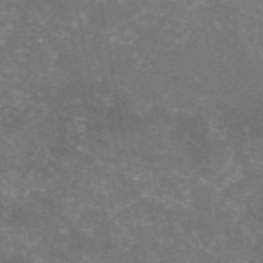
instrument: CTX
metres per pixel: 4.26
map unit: eAb
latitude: 46.5168
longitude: 124.7274
